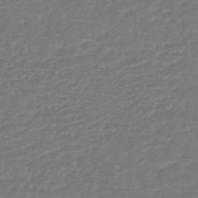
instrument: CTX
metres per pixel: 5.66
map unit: HNhu
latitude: -46.6518
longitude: 98.9919
